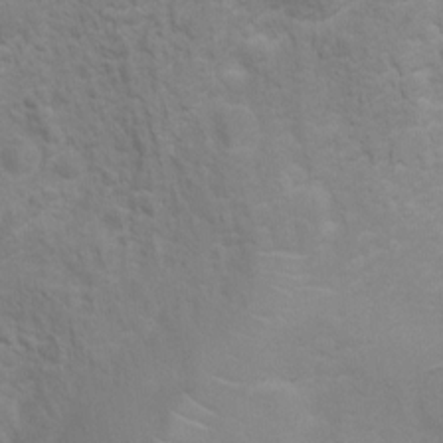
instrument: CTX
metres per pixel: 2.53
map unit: Ht
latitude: 2.8947
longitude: -27.1025
